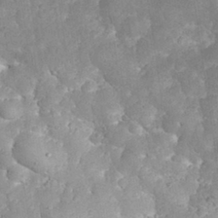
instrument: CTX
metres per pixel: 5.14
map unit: eHh
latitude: 31.5371
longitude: -65.0458
